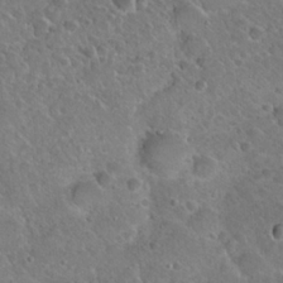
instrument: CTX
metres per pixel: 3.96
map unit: Hto
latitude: 19.5560
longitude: -49.6316
